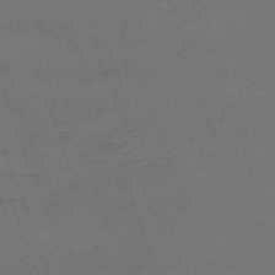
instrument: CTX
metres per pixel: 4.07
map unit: HNb
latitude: -54.4440
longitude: -36.9136
